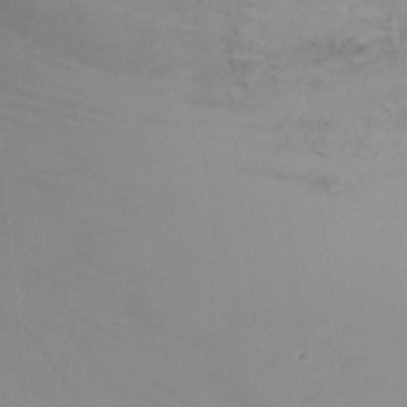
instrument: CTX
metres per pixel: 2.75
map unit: Ht
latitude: 0.1200
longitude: -32.4223
